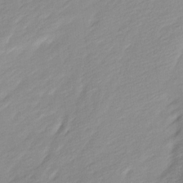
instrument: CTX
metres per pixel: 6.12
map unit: Ave
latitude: 15.9906
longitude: -136.1767
